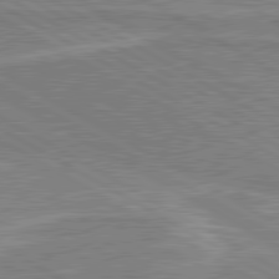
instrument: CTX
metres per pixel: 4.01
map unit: lApd
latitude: 80.6679
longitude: 142.7463
